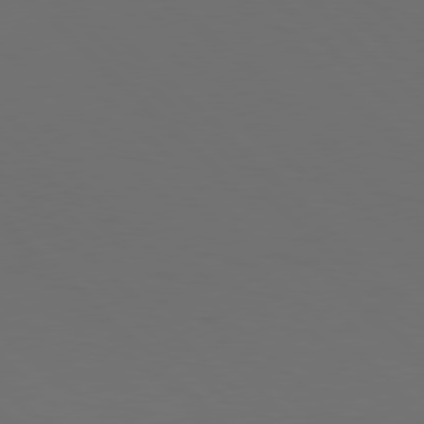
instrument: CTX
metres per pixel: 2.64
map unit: Hpe
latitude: 77.6882
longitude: -169.9339
